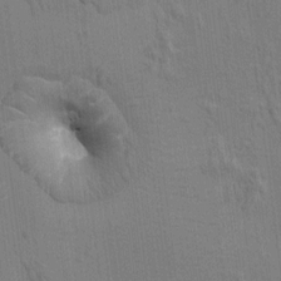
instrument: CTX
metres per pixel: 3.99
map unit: HNhu
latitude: 7.4804
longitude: -4.7246
